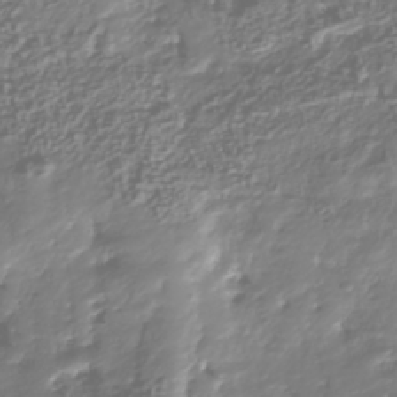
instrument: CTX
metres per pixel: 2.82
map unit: Nhu
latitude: -40.8975
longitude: -83.6127
